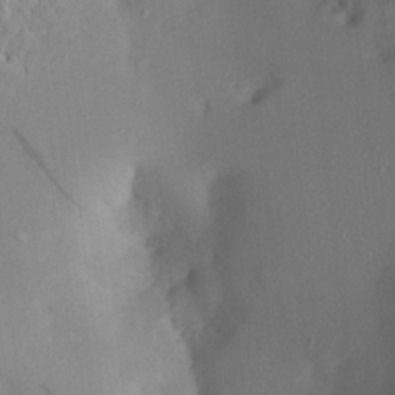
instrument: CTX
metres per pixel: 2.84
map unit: Aa
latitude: 21.6883
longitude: -146.2901
